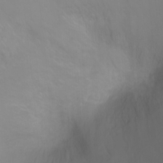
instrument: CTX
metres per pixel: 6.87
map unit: Ht
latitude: -0.1795
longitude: -46.2712
